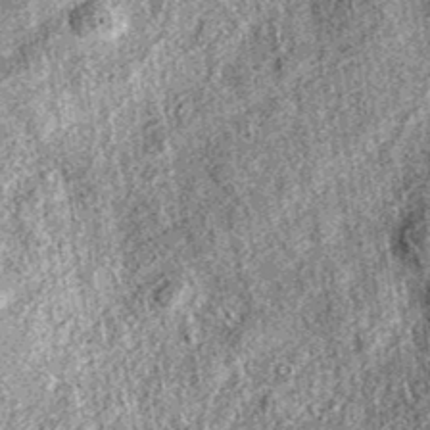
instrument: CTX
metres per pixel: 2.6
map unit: eAb
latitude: 36.9891
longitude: 109.0864
